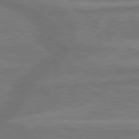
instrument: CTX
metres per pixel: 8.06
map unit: lApd
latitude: 79.9717
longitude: -172.0255
